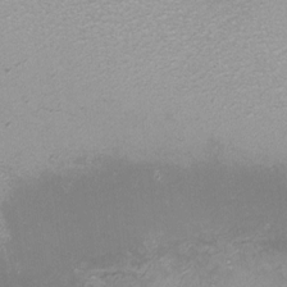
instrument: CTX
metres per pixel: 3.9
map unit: eHh
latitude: -7.0675
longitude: -78.6113
